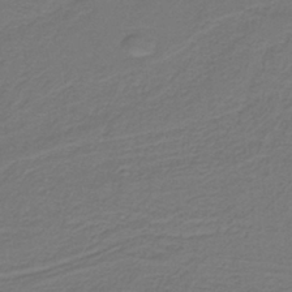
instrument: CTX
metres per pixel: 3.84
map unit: HNb
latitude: -38.8408
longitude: 53.3698
